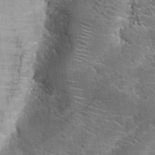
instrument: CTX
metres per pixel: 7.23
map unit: Hto
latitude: 23.1025
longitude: -44.7057
